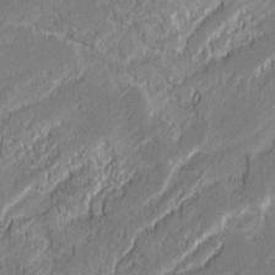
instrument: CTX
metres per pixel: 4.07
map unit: lAvf
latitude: -0.3118
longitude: -108.3278
